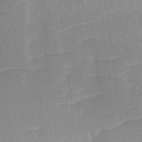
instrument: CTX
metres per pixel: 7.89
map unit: Ave
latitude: 10.7435
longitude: -106.9136
